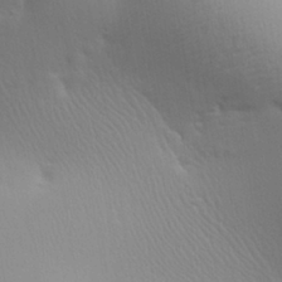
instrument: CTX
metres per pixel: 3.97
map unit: Aa
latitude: 25.0836
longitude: -136.4790
